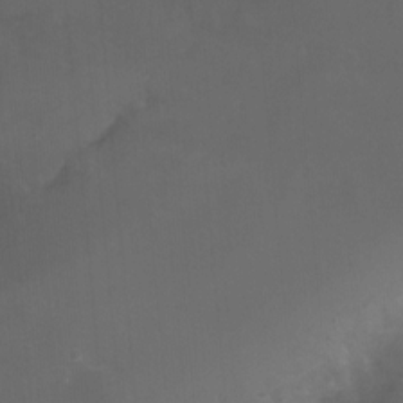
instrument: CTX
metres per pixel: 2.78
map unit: Nhu
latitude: -12.8408
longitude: -41.2725
